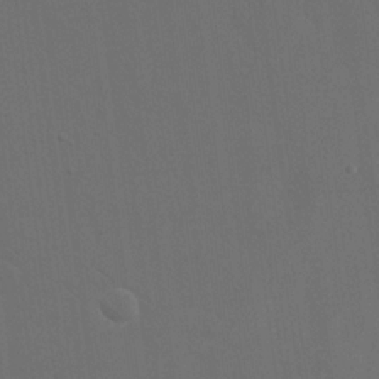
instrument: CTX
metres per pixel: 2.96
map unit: eHh
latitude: 19.0080
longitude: -66.0633
